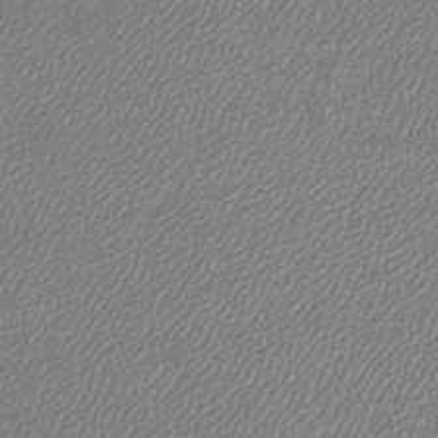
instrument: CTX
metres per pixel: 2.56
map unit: lHb
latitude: -44.5574
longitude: 64.9920
